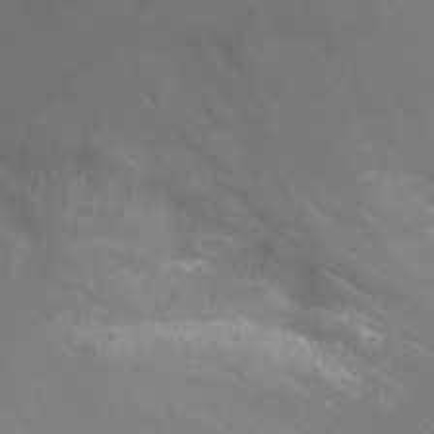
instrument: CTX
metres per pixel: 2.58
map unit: Ht
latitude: -4.8597
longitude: -24.8569
